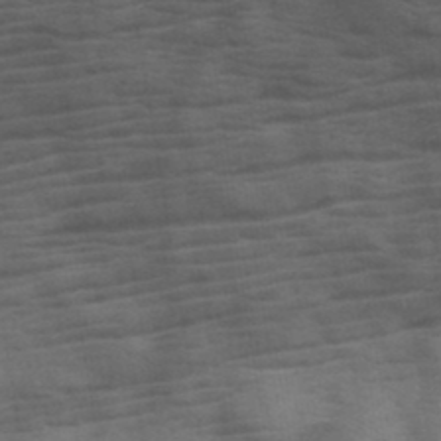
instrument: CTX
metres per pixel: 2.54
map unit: HNb
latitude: -46.4818
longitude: -45.3104
